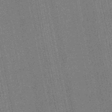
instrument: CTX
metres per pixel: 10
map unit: lHb
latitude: -49.4833
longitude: 74.1039
